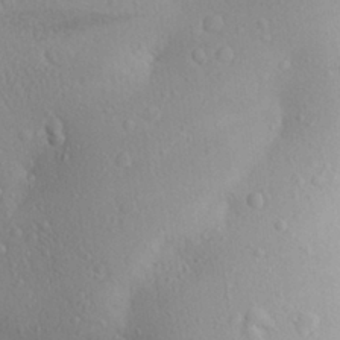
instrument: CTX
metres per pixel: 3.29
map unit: Aa
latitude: 23.5938
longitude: -146.6302
